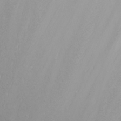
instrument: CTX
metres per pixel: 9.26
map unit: Nhu
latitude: -4.7841
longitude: -80.4979
